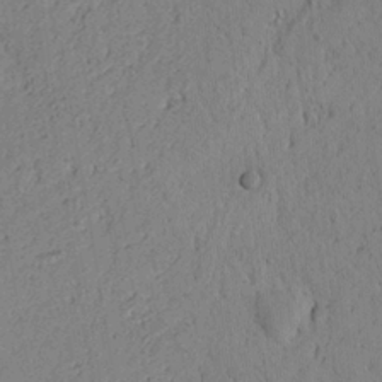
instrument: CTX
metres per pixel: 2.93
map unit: Htu
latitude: 0.3656
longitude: 173.5588
